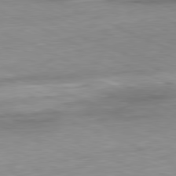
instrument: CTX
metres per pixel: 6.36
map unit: Ap
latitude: -81.4455
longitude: -87.3104
